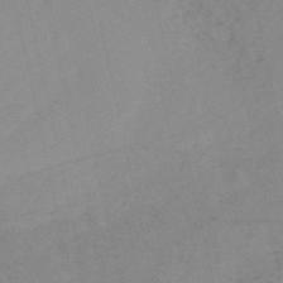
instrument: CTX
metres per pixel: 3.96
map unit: HNb
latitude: -54.3873
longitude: -42.2901
